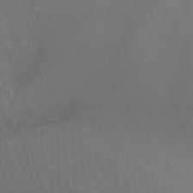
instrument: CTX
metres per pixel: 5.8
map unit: Nhu
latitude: -12.8597
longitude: -66.6679
